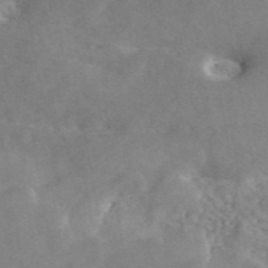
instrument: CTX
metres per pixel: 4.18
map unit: ANa
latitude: 46.4034
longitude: 50.1228
